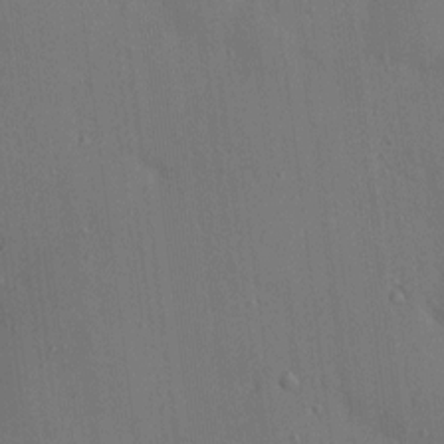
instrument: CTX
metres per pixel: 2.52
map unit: HNhu
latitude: 5.9906
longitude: 15.0487
